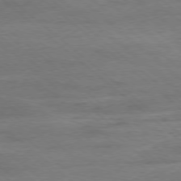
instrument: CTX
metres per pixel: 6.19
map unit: Ap
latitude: -78.3684
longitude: -93.1970
